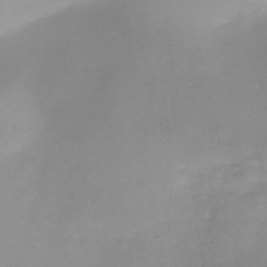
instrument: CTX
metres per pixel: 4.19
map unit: Nhe
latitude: -37.2187
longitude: -112.4601
